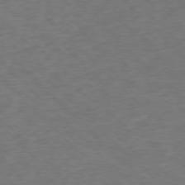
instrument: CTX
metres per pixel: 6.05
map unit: Ap
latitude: -76.2362
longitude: -78.4979
